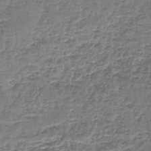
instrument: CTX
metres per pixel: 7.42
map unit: lHb
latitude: -43.7666
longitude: 54.5763
